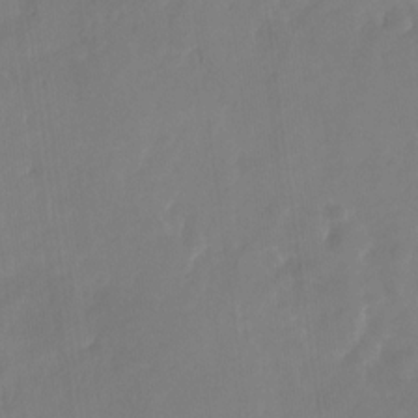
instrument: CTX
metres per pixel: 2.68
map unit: Nhu
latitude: -29.4077
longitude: -78.2901
